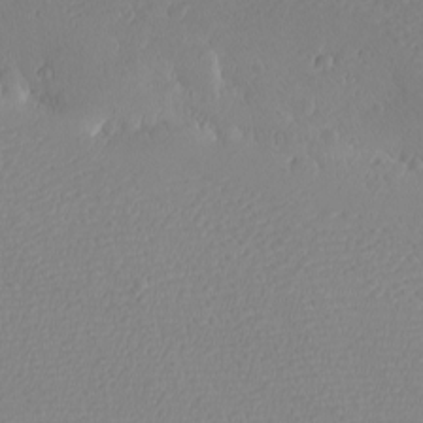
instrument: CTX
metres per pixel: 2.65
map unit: eHh
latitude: -7.7288
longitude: -70.8002
